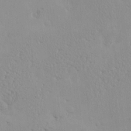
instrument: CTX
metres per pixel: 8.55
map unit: Nve
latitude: -9.1620
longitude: 174.1227
